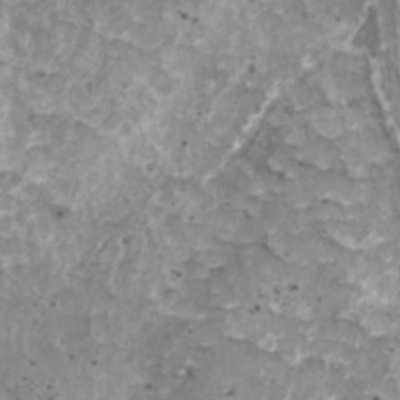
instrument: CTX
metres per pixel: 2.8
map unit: HNhu
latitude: 2.4601
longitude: 5.1809
